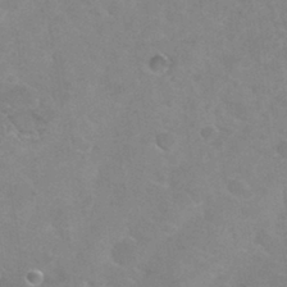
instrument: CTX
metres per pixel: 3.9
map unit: Hto
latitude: 30.5168
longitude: -46.5546
